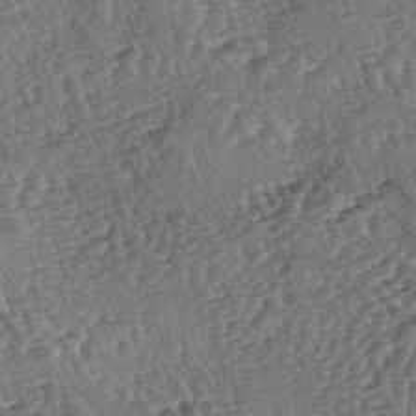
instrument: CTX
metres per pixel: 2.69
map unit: lAa
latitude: -3.7666
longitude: -122.6679
